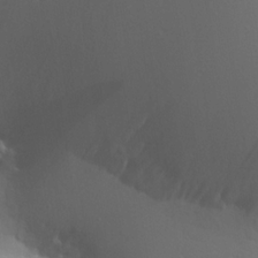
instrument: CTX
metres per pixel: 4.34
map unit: Aa
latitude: 18.4601
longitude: -142.1011
